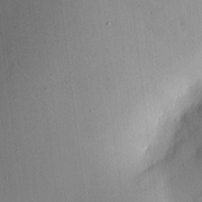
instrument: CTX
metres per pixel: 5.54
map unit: eHh
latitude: 4.7435
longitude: -69.5371
